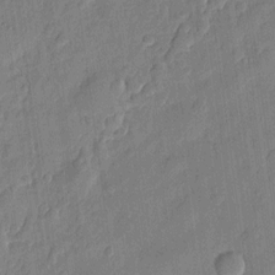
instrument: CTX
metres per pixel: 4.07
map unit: eHh
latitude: 7.1970
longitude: -74.0444
